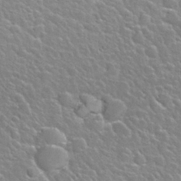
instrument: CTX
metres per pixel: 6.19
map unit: Nhu
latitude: 28.0633
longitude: -53.5182
